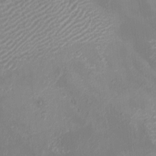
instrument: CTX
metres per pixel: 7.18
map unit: HNhu
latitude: 6.5168
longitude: -3.5749
